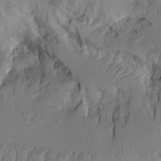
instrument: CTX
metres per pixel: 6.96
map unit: Aa
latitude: 9.1025
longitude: -127.6694
